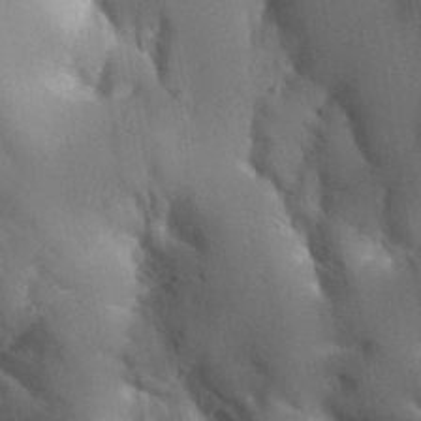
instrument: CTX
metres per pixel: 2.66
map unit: Aa
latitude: 32.7057
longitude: -144.3467
